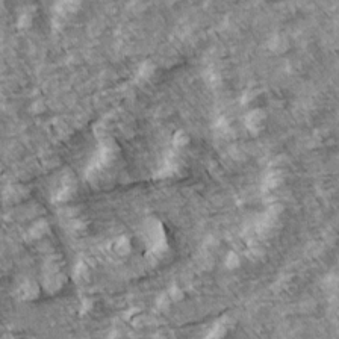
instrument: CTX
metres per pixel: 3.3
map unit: Hve
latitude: 3.0458
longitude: -121.6127
